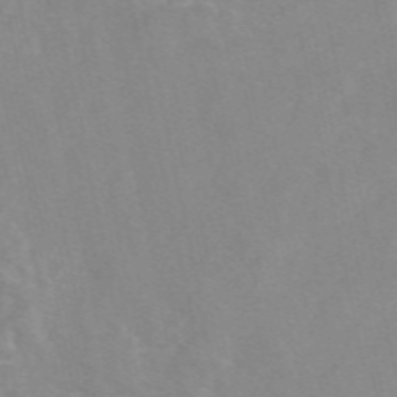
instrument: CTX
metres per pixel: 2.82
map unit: eAb
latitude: 49.0836
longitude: 104.5573
